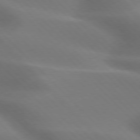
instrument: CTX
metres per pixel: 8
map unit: lApd
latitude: 75.8394
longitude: -61.9906
